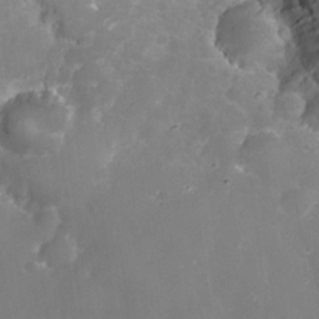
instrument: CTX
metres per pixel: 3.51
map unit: eHh
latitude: 24.8002
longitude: -63.2159
